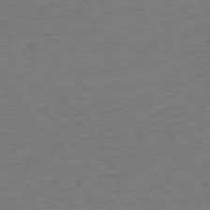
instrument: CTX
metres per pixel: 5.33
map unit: Ap
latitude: -75.5966
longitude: -89.5560
